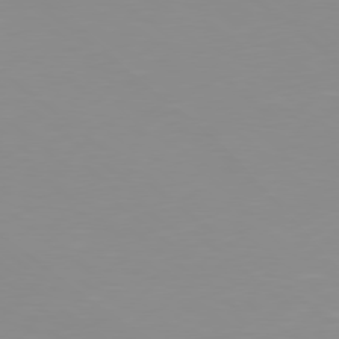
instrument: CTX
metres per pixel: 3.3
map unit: Hpe
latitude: 78.2145
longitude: -141.9528
